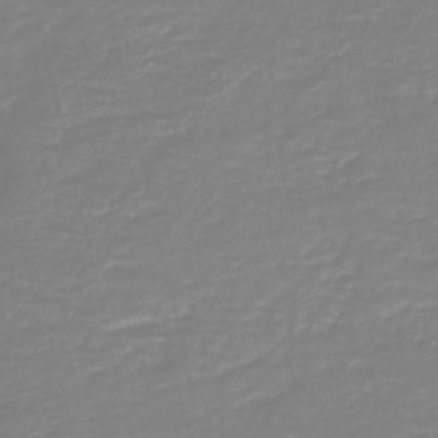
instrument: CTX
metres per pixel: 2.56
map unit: HNb
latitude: -44.6141
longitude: 50.8786
